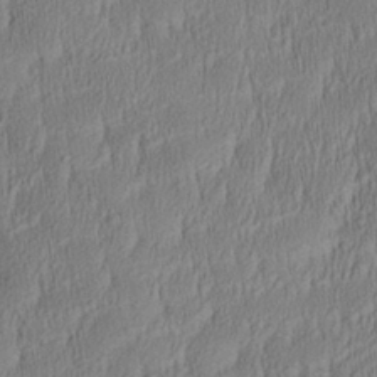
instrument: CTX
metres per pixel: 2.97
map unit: Aa
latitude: 28.4601
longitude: -137.9339
